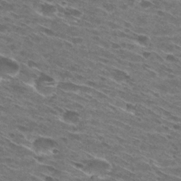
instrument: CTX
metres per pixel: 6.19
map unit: Hto
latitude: 29.4615
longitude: -45.5182
